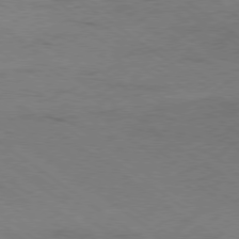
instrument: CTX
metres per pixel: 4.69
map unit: Ap
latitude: -79.2565
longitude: -99.4048
